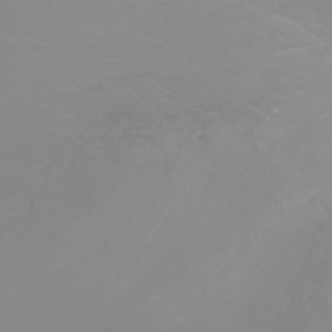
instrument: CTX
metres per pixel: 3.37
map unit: Nhu
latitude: -5.0297
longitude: -74.0633
